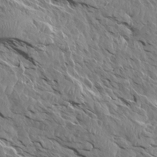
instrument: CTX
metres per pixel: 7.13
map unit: Aa
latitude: 14.2523
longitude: -140.7057
